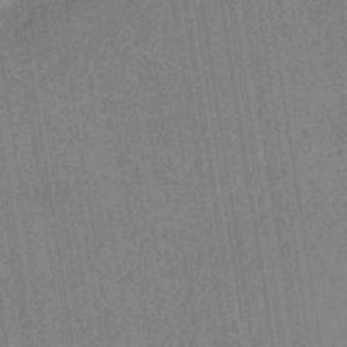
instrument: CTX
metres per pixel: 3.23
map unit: HNb
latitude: -31.4832
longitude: 60.4818
